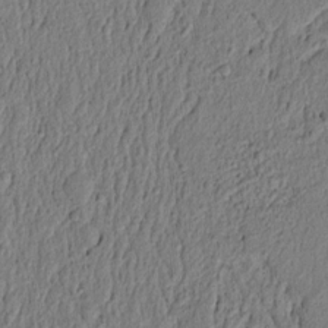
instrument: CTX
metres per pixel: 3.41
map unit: lAvf
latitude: 6.5546
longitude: 166.4818
